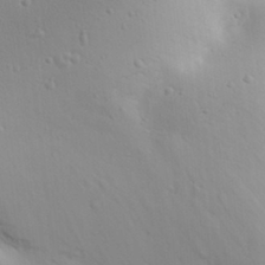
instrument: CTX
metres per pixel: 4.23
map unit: Aa
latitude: 31.3104
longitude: -143.8017
